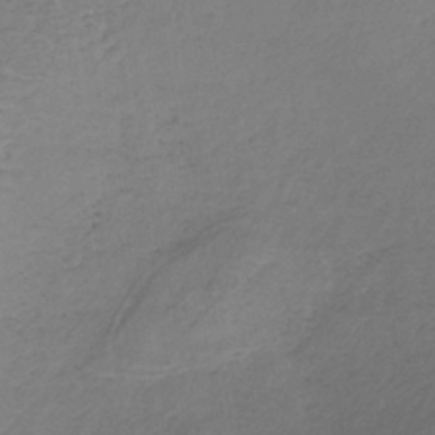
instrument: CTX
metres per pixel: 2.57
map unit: lHb
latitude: -37.7477
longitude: 61.4832
